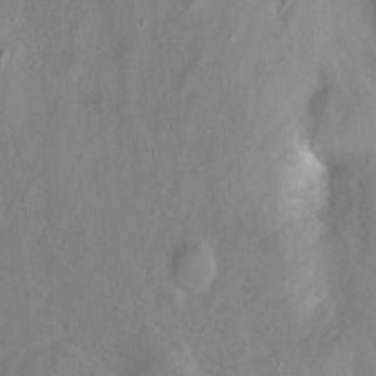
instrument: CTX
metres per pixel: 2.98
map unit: eHh
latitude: 24.3845
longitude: -63.2348
